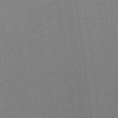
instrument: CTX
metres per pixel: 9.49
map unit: lHb
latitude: -47.9367
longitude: 61.2376
